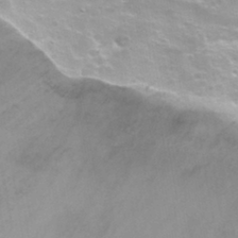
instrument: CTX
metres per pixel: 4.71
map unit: Nhu
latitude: 30.4412
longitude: -54.8002
